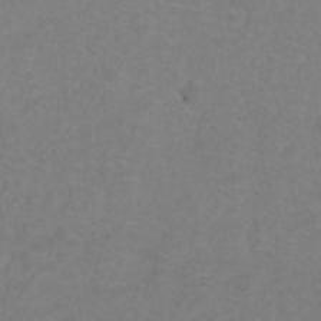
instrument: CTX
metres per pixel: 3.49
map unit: ANa
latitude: 39.6694
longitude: 23.2943
